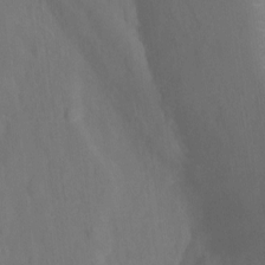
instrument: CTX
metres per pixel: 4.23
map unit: Ht
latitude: -0.3307
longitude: -34.6490
